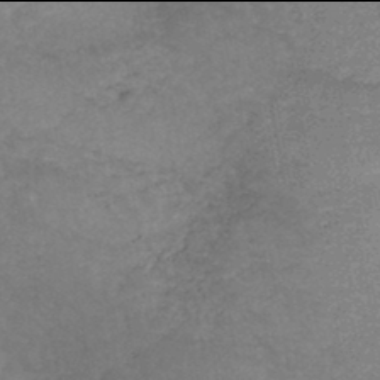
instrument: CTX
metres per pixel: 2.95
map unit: HNb
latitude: -46.0094
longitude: -36.7813
